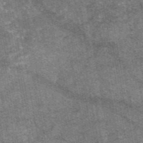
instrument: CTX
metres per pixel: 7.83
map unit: eAb
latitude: 47.3671
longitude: 122.6708
